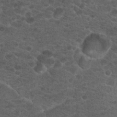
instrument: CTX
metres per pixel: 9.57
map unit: Hto
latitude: 18.4223
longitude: -36.8569
